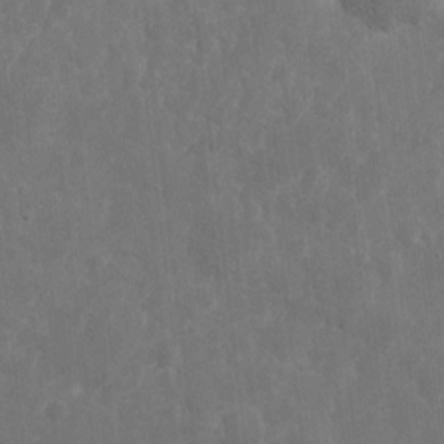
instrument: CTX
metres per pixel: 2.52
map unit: eHh
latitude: 9.5560
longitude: -71.6694
